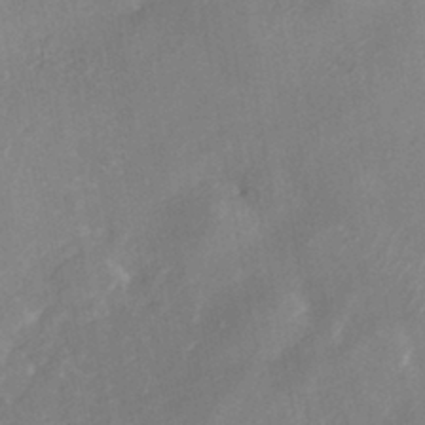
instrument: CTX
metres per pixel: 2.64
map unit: eHh
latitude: -41.9745
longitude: 119.0864
